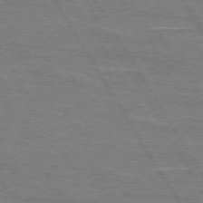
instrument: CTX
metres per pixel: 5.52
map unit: lApd
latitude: 72.9892
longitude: -55.9717
